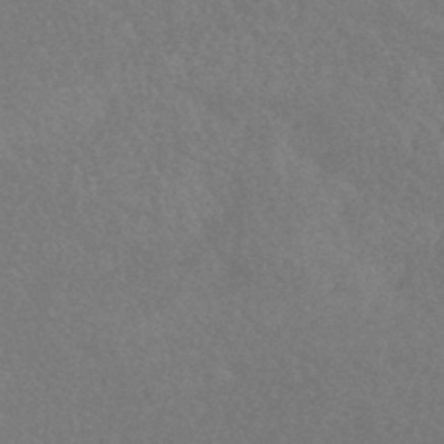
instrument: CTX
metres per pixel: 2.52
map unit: HNhu
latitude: -44.2928
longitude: 92.8786
